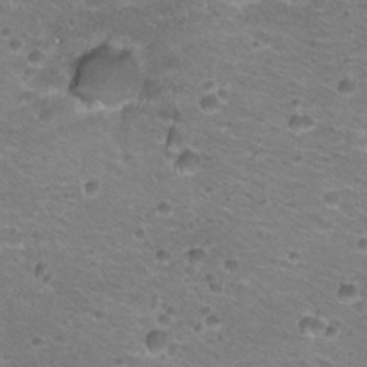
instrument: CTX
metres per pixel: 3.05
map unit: Hto
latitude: 22.7813
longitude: -32.6490
